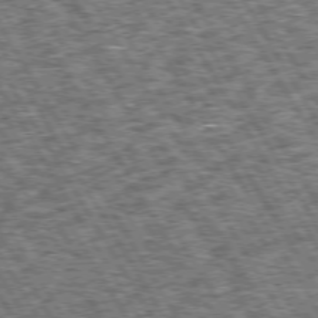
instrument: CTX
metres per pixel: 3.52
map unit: Hpe
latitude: 73.5560
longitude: -125.7260
